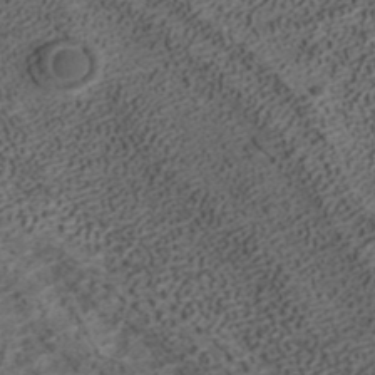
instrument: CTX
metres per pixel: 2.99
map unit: ANa
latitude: 37.3482
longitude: 19.4265
